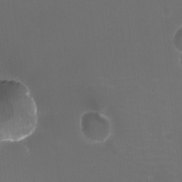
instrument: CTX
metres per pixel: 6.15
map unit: HNhu
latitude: -2.2928
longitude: -3.2348
